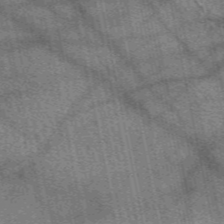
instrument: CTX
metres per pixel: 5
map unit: eAb
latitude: 50.2522
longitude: 114.7463
